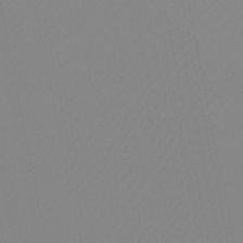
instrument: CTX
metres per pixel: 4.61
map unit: HNb
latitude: -45.1809
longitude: -43.1592
